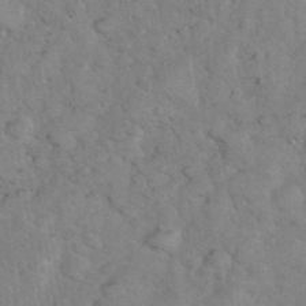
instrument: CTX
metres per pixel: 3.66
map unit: eHh
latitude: 37.2726
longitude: -66.3089
